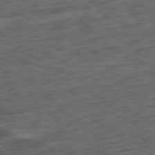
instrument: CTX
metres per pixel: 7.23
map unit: Ap
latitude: -81.0298
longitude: -83.3859
